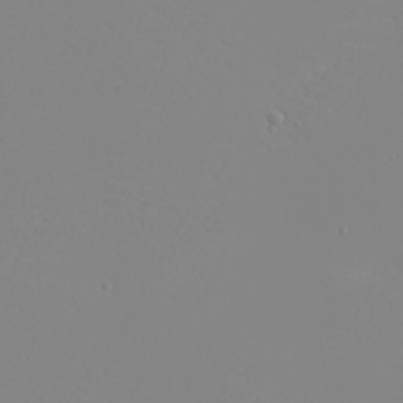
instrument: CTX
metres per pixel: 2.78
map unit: eHh
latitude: -5.5777
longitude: -85.5182
